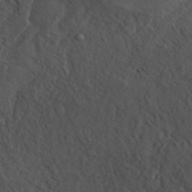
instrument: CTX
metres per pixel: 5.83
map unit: ANa
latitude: 41.4237
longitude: 34.3684
